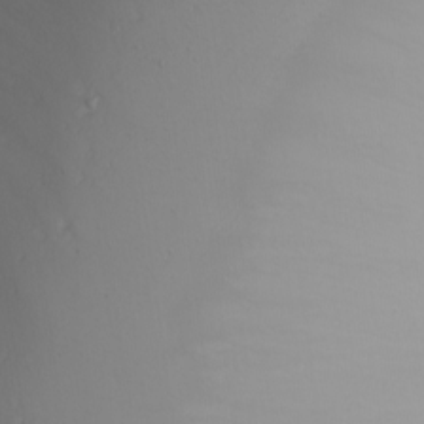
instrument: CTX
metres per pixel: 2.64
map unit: Nhu
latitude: -6.6329
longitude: -82.5545
